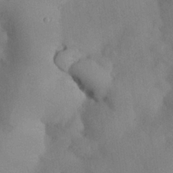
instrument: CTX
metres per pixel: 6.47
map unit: Nhu
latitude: 26.9703
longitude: -70.2522
